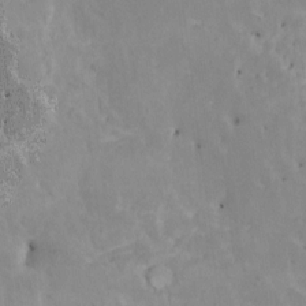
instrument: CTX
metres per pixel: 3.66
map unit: HNhu
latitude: 3.8772
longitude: 4.3117
